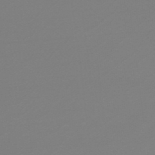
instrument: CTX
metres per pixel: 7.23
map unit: lHb
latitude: -48.1795
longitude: 65.8612
